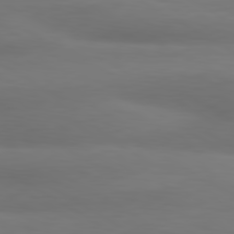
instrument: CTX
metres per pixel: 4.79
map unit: lApd
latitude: 80.5357
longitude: 120.0094
